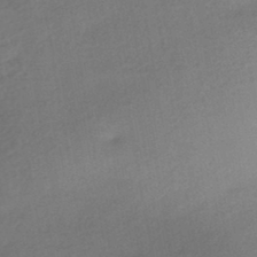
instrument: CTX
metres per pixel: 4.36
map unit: HNhu
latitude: -42.3117
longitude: 93.1620
